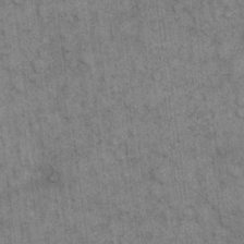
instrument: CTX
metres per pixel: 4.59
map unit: eHh
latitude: 15.5372
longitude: -65.7827
